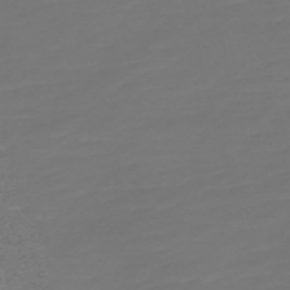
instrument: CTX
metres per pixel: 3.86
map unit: Nve
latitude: -59.5210
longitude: 57.7100
